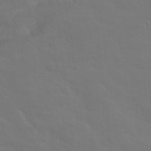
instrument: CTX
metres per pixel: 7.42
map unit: Nhu
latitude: 17.8961
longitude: -33.8772
